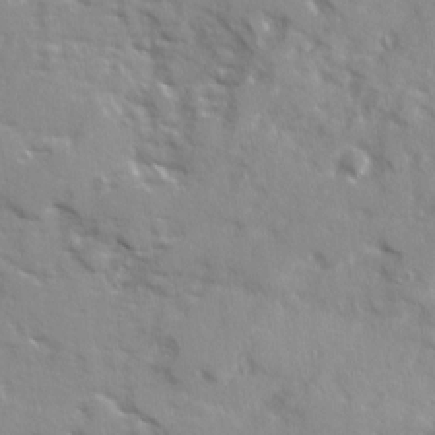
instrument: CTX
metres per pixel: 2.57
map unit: Ave
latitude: 12.8380
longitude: -101.7450
